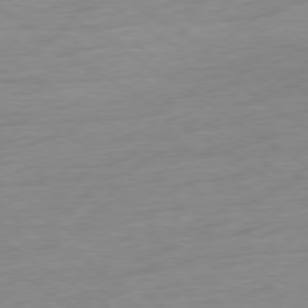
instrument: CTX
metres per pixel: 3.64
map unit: Ap
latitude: -78.6518
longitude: -58.9325
